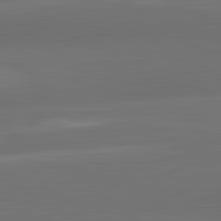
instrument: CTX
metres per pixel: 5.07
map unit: lApd
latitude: 83.6127
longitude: -132.8380
